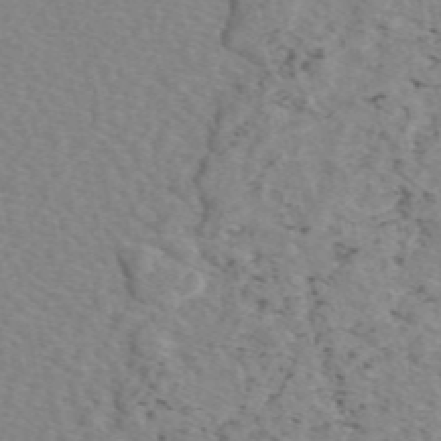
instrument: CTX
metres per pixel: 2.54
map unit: eAb
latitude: 49.3671
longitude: 108.5007
